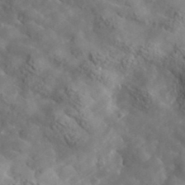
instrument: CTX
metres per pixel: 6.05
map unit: lHvf
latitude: 35.8016
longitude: -86.6301
